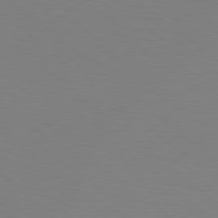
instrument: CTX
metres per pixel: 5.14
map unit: Hpe
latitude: 78.5357
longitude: -162.1767
